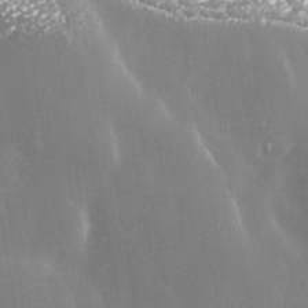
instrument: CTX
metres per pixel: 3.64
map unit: Nhe
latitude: -35.5399
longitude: -92.8569
